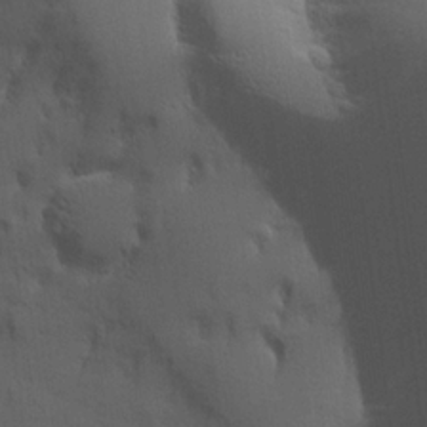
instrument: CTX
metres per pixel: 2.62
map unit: lHvf
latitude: 22.3656
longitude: 141.4265
